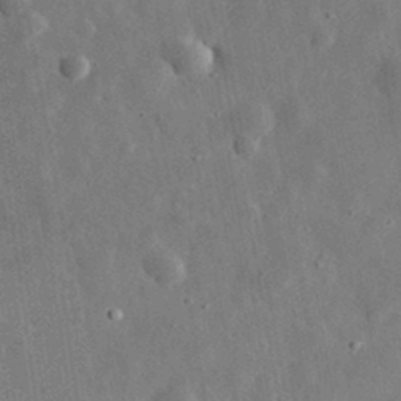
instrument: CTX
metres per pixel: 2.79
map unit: eHh
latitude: 32.3845
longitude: -77.5371
